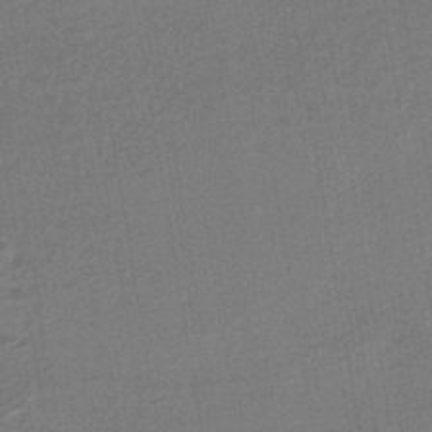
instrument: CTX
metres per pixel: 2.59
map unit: lHb
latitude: -41.5399
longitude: 72.6707
